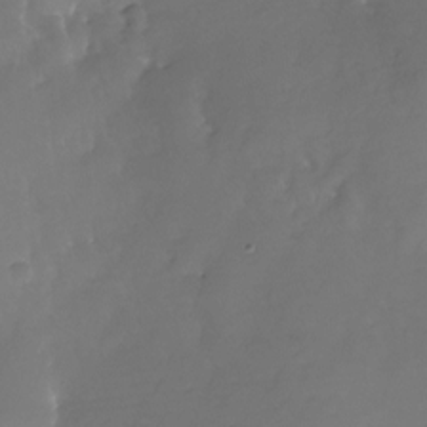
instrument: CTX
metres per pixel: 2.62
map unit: Nhu
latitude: -23.6722
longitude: -71.6127
